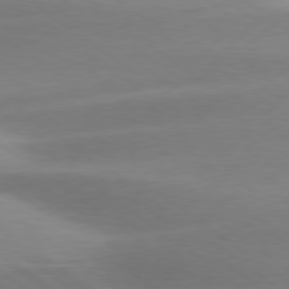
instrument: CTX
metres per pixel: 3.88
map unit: Hpe
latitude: 79.0837
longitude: -129.7827
